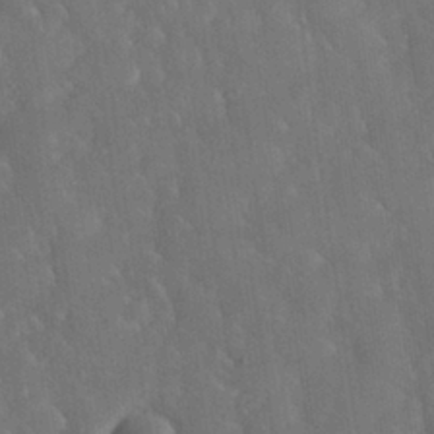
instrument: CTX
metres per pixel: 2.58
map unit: Nhu
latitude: 27.6694
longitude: -65.7639
